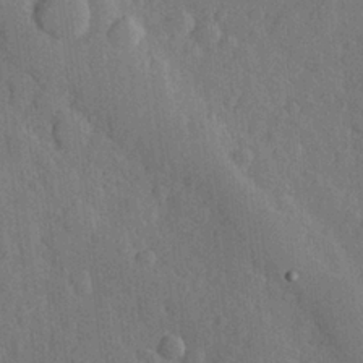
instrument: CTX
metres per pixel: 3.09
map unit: Hve
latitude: 24.8002
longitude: 149.3132
